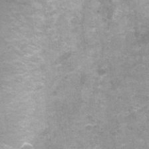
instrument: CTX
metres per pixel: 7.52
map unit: Nhu
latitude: 1.5371
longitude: -17.6127
